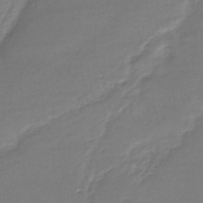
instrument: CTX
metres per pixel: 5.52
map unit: HNhu
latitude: -43.8044
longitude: 101.1242
